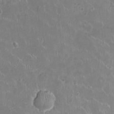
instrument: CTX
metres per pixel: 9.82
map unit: Ht
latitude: -4.4629
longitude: -15.7261
